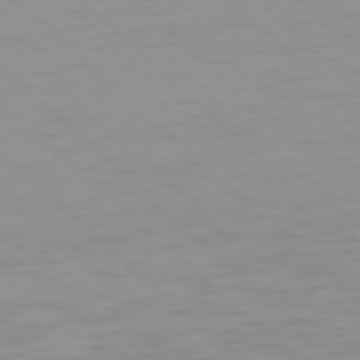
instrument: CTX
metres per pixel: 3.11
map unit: Hpe
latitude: 77.5938
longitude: -165.1970
